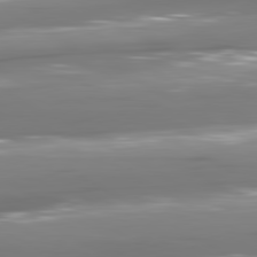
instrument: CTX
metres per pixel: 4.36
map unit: lApd
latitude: 80.6301
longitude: -144.3278
